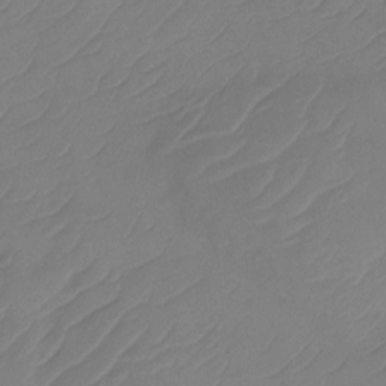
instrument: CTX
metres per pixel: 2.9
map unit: Htu
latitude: -14.1228
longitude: -49.5749
